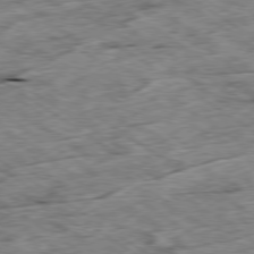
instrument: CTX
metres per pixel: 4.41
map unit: Ap
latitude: -79.4832
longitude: -87.0080
